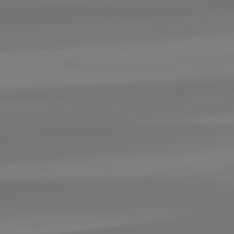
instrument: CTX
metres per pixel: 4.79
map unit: lApd
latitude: 82.2900
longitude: -178.4412
